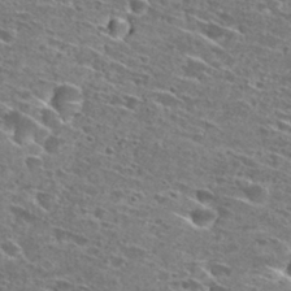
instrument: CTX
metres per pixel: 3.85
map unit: Hto
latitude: 28.0255
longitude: -46.4412
